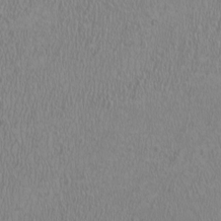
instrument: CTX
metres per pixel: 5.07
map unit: HNhu
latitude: -0.9164
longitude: 1.8423
